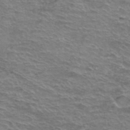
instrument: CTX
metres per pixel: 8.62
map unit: Hto
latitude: 38.4412
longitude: -42.2334
